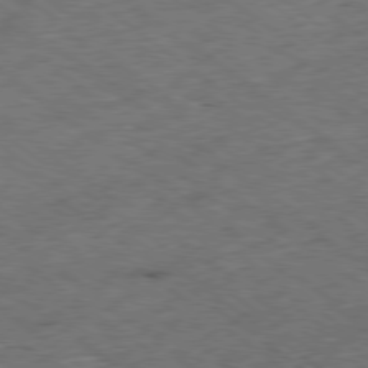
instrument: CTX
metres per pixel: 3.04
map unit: Ap
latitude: -79.1998
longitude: -52.7435
